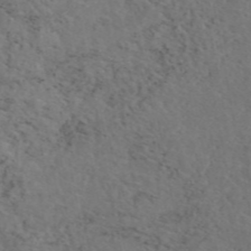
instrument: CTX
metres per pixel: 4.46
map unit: eAb
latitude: 46.5168
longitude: 118.4818
